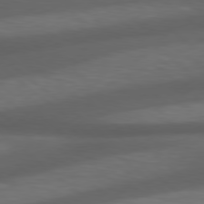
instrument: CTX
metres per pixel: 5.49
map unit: Hpe
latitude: 78.9892
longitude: -128.3467
